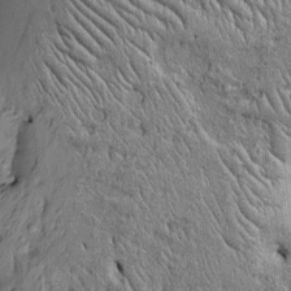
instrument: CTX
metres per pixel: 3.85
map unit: Htu
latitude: -4.4629
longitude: 156.7274
